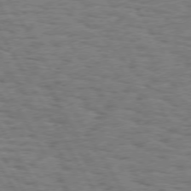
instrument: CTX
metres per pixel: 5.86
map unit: Hpe
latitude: 74.1578
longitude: -135.3859
